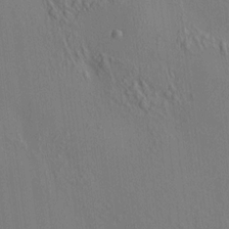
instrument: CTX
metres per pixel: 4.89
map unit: HNhu
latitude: 7.2159
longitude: 14.9542
